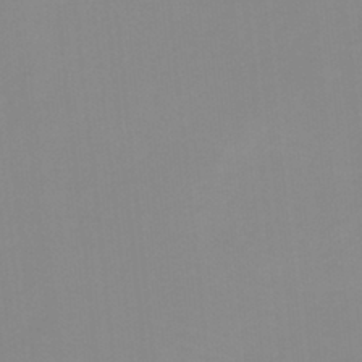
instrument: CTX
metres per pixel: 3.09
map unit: HNb
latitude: -33.6533
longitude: 57.8989
